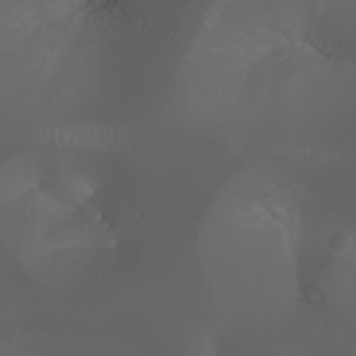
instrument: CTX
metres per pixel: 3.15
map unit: Aa
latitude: -7.3320
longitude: -73.0837
